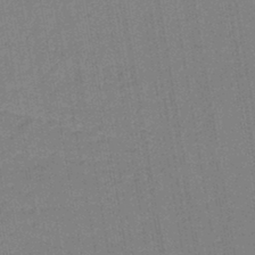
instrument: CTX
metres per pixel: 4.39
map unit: lHb
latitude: -42.3684
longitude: 62.8597
